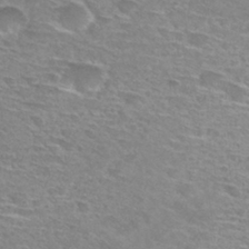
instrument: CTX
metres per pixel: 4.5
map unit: Hto
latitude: 30.4034
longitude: -47.5560
